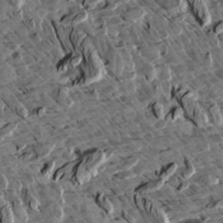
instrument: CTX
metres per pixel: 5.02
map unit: Aa
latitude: 12.8380
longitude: -141.0647
